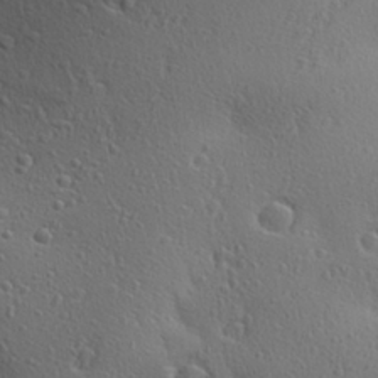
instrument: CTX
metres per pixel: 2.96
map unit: Aa
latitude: 27.4615
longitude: -144.2711
